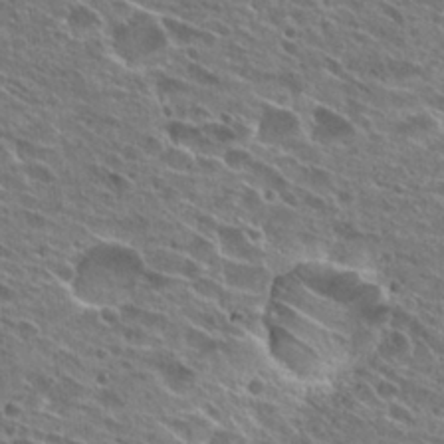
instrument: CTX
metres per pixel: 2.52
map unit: Hto
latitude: 26.8569
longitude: -44.4601
